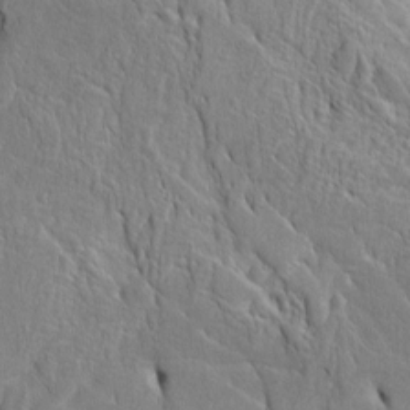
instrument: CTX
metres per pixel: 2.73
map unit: Htu
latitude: -4.9163
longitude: 152.4629
